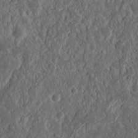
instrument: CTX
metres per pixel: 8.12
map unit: Nhu
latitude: 14.3846
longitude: -73.1781
